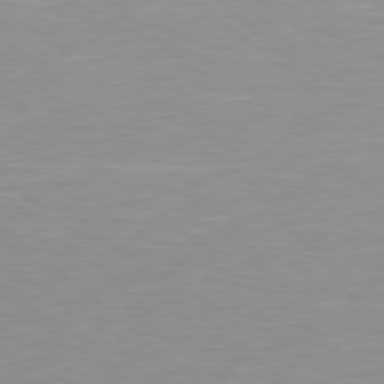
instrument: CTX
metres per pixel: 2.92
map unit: Hpe
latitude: 78.1956
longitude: -141.1781
